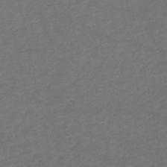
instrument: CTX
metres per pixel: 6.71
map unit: HNb
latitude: -53.0486
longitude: -51.2537
